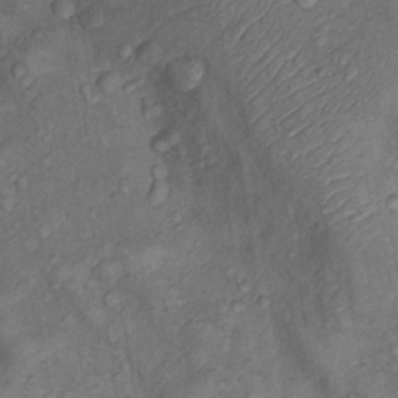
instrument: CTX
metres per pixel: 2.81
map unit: Nhu
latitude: 9.3671
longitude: -25.5560
